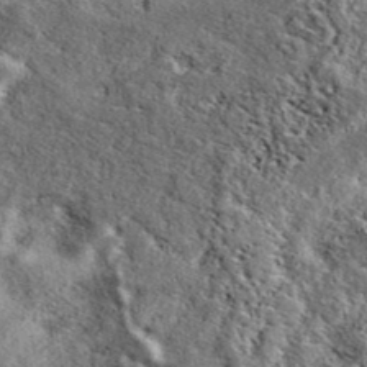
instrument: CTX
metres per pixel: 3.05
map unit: eAb
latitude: 39.3671
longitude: 111.7856
